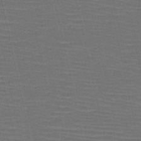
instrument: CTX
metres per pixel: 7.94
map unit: HNb
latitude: -47.4454
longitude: -41.5749
